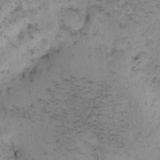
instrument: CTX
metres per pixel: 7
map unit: eHh
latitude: -0.4629
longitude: 18.9353
